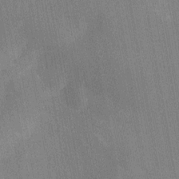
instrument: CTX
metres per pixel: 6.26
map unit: Ht
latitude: -11.0487
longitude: -22.1389
